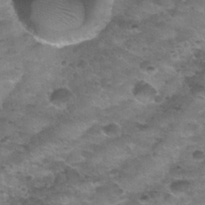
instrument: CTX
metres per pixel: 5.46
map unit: Nhu
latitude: 30.9136
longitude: -52.5168
